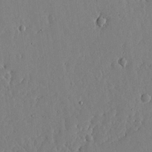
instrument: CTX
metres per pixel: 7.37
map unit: lHvf
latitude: 18.2900
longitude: -114.5167
